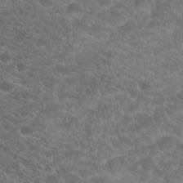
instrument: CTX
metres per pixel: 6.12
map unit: Hto
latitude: 19.6694
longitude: -36.0444
